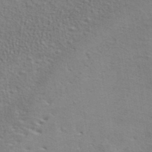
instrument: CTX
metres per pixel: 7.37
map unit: ANa
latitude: 39.8394
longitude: 20.0661
